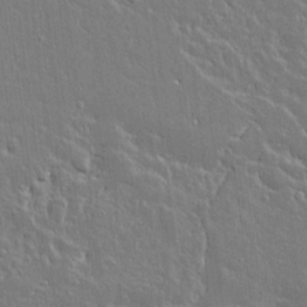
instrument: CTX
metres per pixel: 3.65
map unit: lAvf
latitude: 14.2145
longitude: -127.9528
